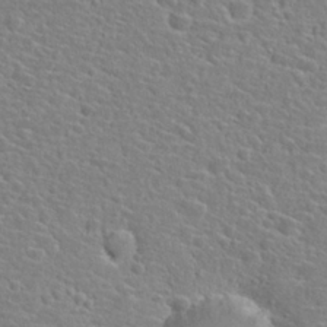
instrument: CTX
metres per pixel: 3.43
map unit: Hto
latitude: 25.4615
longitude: -48.0255
